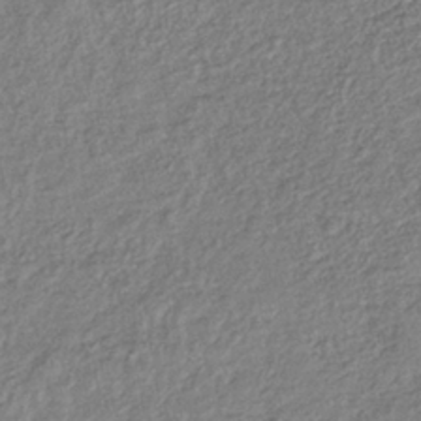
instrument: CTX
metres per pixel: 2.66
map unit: lHb
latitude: -37.9178
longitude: 68.7463
